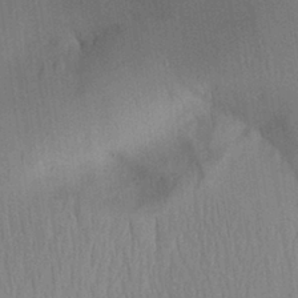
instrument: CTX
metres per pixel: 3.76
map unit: Aa
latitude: 30.4601
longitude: -144.2333
